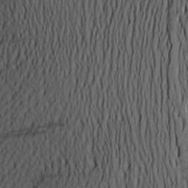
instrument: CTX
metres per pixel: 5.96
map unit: Aa
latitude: 22.9514
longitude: -147.0459
